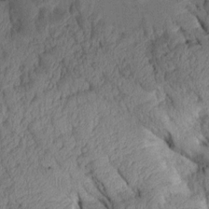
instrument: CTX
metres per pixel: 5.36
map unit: Aa
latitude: 8.7813
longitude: -128.1956
